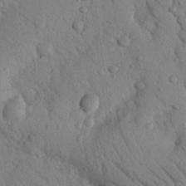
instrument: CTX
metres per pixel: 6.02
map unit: Nhu
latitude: 22.1011
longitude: -75.9906
